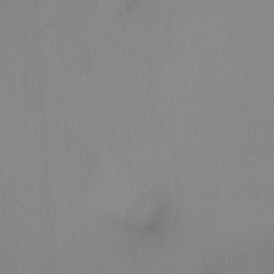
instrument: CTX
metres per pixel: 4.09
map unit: Ht
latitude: -9.0864
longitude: -37.3671
